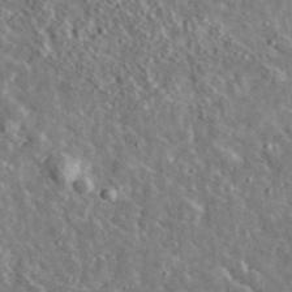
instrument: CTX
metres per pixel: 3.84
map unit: lHvf
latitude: 37.0837
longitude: -89.3671
